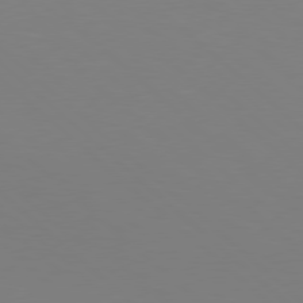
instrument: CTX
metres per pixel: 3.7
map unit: Hpe
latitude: 78.0633
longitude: -165.3671
